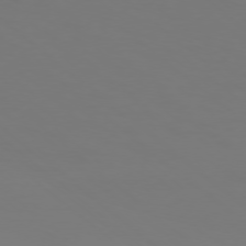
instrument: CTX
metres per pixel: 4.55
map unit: Ap
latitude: -78.1794
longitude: -94.7247
